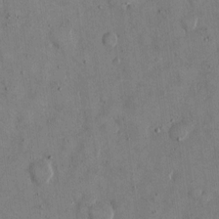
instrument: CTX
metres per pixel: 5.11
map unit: eHh
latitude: 12.7058
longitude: -69.2348
